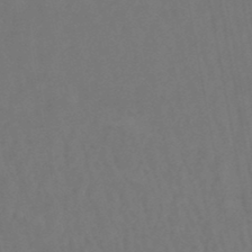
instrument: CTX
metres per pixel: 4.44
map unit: lHb
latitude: -47.4643
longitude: 75.0865
